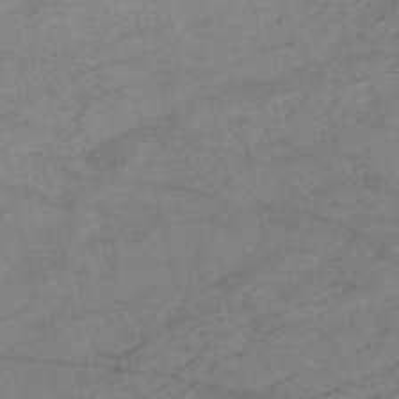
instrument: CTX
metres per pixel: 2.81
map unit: HNb
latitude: -54.4251
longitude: -43.4427
